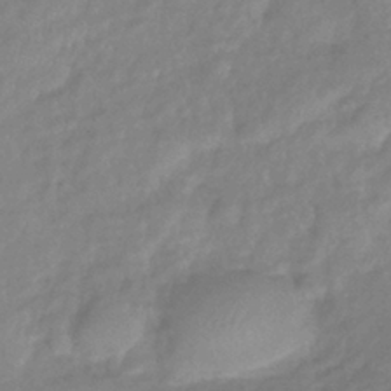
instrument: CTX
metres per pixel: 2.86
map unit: eHb
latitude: -41.0486
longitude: 81.3699
